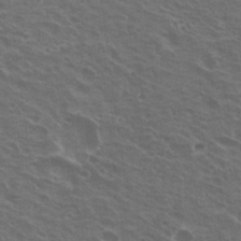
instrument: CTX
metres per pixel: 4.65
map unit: Nhu
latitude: 21.2159
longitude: -31.0648
